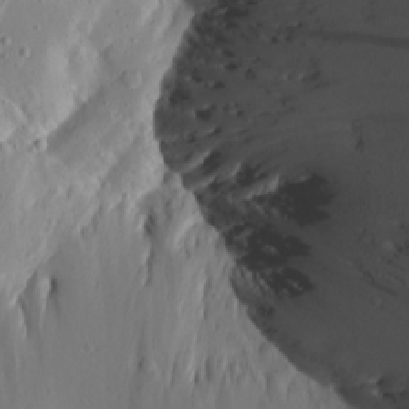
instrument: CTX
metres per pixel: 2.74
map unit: Aa
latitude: 14.8569
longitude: -140.5923
